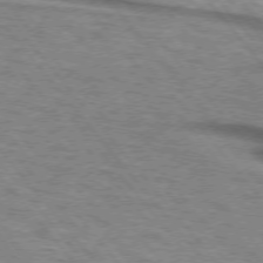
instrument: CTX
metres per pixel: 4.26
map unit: lApd
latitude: 73.5560
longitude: -72.1200
